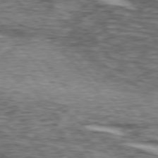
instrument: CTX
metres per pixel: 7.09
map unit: lApd
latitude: 75.9339
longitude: -82.3656
